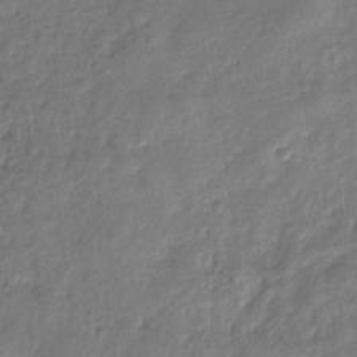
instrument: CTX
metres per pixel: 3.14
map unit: eHb
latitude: -29.6911
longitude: 69.1998
